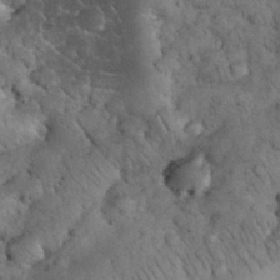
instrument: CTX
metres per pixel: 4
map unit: eHh
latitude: 33.4237
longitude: -65.6883
